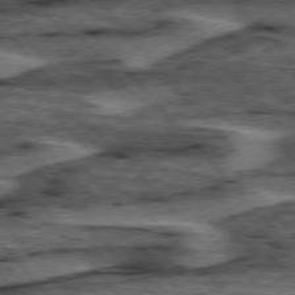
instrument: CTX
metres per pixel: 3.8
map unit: lApd
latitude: 75.9150
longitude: -77.3670
